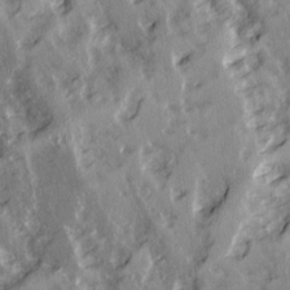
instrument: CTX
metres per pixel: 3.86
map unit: Ave
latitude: 14.7436
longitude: -131.6883
